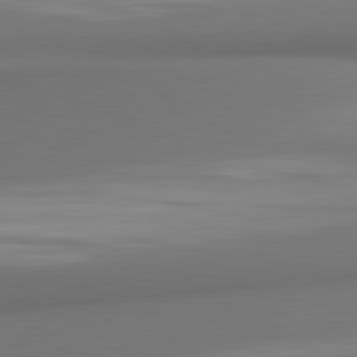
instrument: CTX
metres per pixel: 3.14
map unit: lApd
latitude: 82.0255
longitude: 170.4629
